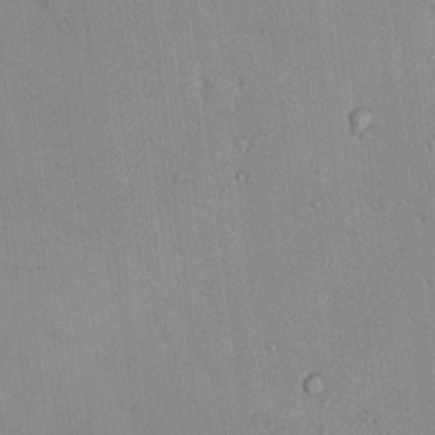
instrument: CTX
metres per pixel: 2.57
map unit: eHh
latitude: 0.1955
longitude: 17.6155
